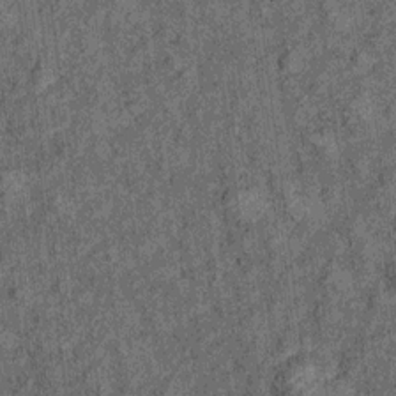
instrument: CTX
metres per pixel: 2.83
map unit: Ht
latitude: 8.5546
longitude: -37.6505
